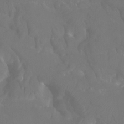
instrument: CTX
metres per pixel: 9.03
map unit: Htu
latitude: -7.5588
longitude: -47.7828
